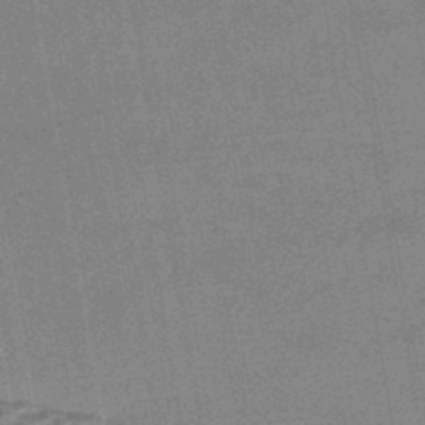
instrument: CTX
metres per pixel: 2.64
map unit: eHb
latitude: -44.9542
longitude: 86.8030
